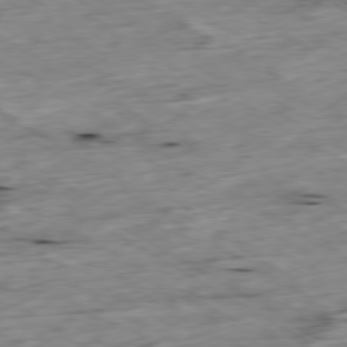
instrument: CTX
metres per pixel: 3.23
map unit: Ap
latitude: -79.8233
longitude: -88.1011
